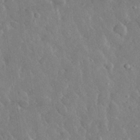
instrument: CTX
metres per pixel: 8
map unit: lHvf
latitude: 32.9514
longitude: -86.0822
